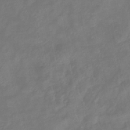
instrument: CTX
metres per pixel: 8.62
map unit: eHb
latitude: -38.6897
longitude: 76.7463
